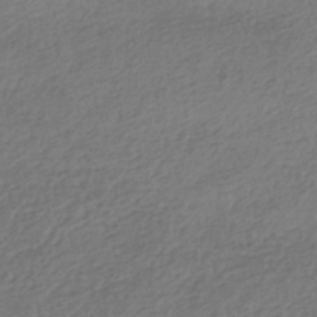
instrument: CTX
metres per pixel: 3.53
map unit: HNhu
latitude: -43.4454
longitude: 97.4455
